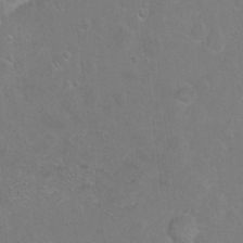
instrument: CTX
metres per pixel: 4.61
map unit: Hto
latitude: -7.1242
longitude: -35.8016
